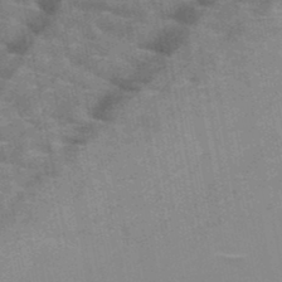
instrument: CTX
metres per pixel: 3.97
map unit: HNb
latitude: -48.1417
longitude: -47.6505
